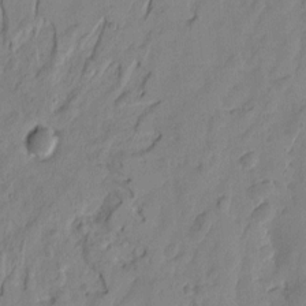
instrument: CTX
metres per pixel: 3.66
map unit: Htu
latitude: -1.7667
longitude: -176.5923
